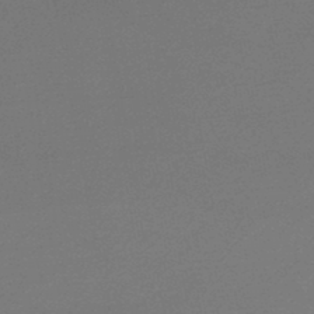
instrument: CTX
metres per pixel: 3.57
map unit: lHb
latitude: -46.0472
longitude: 62.9919
